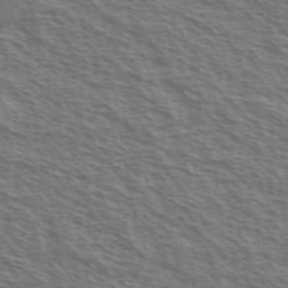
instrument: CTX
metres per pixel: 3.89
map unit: Ave
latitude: 37.8961
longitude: -111.2159
